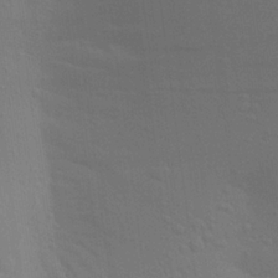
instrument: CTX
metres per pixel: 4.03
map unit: Aa
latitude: 23.6127
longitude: -145.2726
